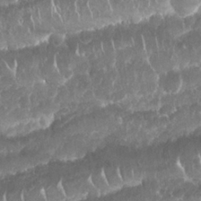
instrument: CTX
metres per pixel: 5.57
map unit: Nhu
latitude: 25.4804
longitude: -61.0458
